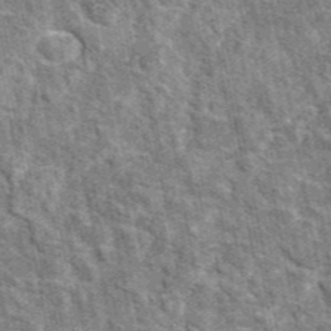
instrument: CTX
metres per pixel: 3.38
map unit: eAb
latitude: 45.3481
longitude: 110.6329
